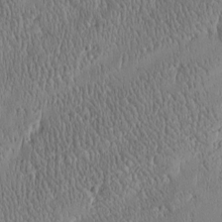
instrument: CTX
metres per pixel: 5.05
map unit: Htu
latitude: -4.9541
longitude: 174.8407
